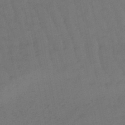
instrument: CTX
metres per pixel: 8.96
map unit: lHb
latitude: -47.7288
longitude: 81.1431
